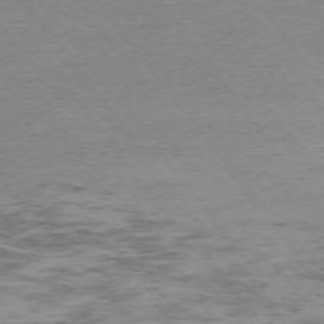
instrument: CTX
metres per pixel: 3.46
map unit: Ap
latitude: -74.9164
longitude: -79.4238
